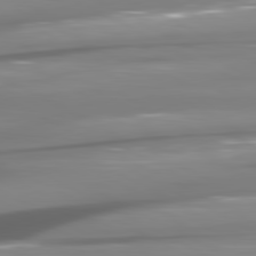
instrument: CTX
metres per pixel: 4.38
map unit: lApd
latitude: 80.8002
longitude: -145.2726
